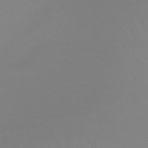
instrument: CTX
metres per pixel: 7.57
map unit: lHb
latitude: -48.5574
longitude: 66.8408
